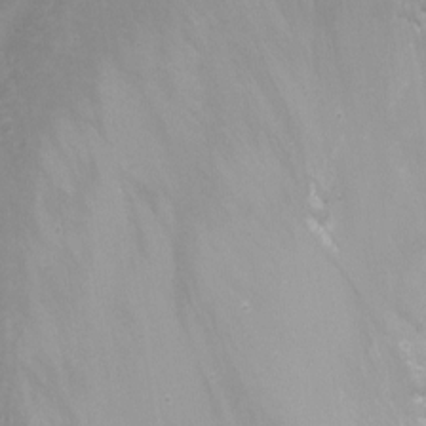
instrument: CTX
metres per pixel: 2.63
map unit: Nhu
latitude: -8.8030
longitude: -44.2522
